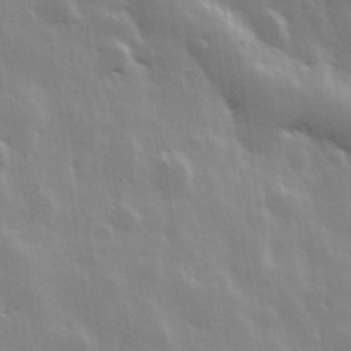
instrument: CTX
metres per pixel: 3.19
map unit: Hve
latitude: 28.2711
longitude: 148.1417
